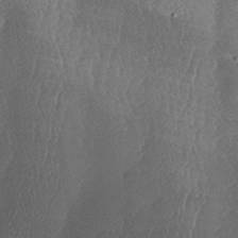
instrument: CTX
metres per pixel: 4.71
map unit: lAa
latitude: -6.8786
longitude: -129.9906
